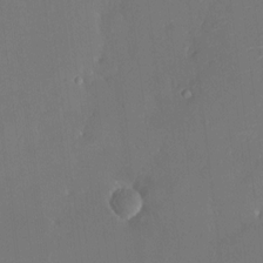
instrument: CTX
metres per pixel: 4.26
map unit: HNhu
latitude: 7.4993
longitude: 3.4265
